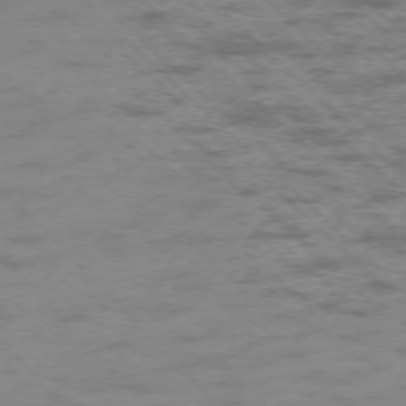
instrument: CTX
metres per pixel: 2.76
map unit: Ap
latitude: -76.2928
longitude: -80.2522
